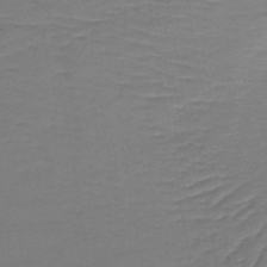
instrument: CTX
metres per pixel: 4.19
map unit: lHb
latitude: -42.6140
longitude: 59.9556
